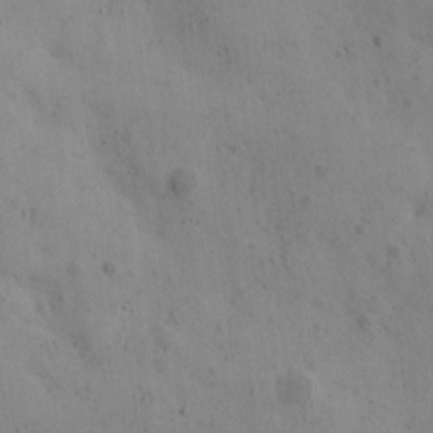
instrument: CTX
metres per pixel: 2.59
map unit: Ave
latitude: 11.8395
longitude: -105.8206
